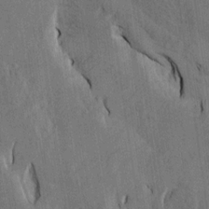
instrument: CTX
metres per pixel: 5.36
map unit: Htu
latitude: -5.4832
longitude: -177.4804
